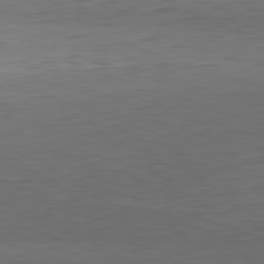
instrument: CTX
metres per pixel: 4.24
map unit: Hpe
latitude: -82.2361
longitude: 11.7478
